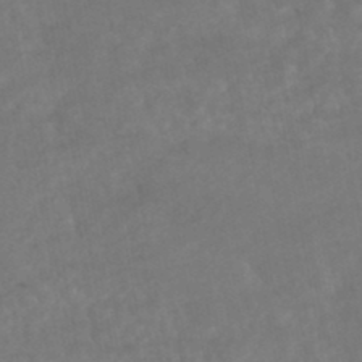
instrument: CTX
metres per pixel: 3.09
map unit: HNhu
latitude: -46.0283
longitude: 96.8219
